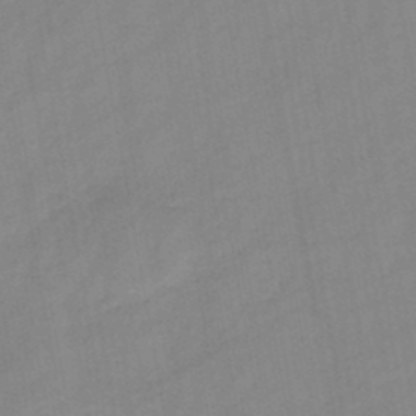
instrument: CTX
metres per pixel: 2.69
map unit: HNb
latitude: -45.9367
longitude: -38.7057
